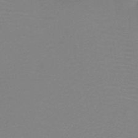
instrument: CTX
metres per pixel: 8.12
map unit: HNb
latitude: -46.4629
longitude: -39.7261
